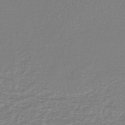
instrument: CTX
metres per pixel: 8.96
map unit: lHb
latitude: -42.1227
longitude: 62.6140
